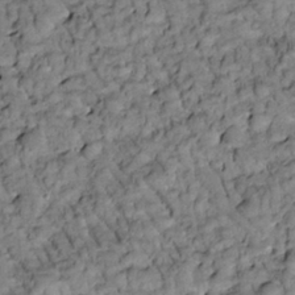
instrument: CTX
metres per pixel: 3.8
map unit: Htu
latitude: -2.5762
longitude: 173.5966
